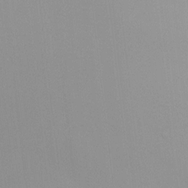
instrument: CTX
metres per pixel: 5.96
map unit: HNhu
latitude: 6.3845
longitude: 2.1983
